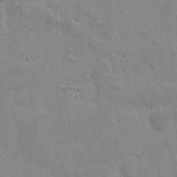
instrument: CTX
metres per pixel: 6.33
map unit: eHh
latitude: 8.2712
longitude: -72.8569
